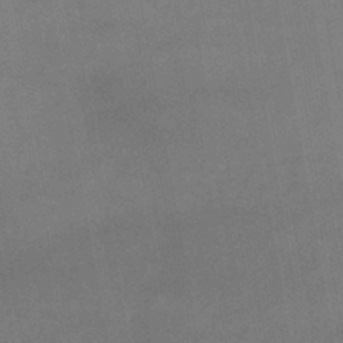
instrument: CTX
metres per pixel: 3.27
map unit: lHb
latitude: -45.1998
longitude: 73.1242
